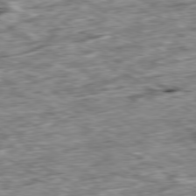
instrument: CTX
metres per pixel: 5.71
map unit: Ap
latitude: -80.1228
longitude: -90.3278
